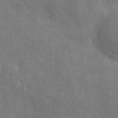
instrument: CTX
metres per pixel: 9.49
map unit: eHh
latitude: 7.3860
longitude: -72.4790
